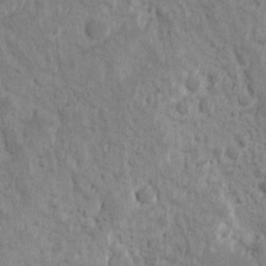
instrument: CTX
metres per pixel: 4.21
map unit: Ave
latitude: 10.7246
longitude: -104.2523
